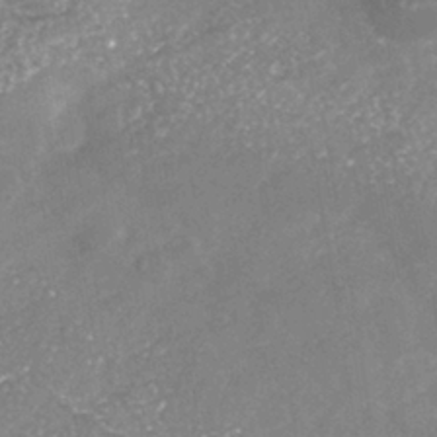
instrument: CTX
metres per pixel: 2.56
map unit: Nhe
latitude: -40.8975
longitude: -109.6693
